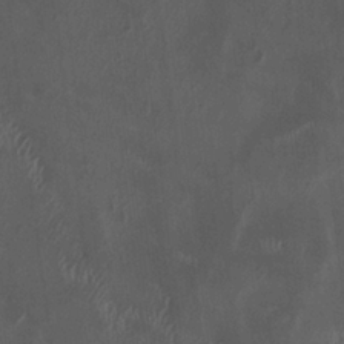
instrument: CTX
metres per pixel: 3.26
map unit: HNhu
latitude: 1.2348
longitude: -4.0444
